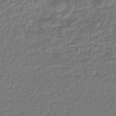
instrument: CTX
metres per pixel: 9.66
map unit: lHb
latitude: -43.0108
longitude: 72.1039
